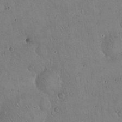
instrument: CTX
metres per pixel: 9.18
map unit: Hto
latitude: 17.3860
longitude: -59.5560
